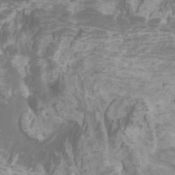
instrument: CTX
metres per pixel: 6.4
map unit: Htu
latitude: -6.6140
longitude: -75.7828
